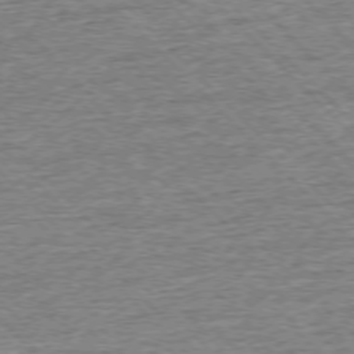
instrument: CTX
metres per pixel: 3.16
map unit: Ap
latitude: -75.8990
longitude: -91.6883
